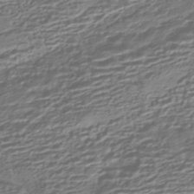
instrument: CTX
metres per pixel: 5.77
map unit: HNhu
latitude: -43.8233
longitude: 99.8044
